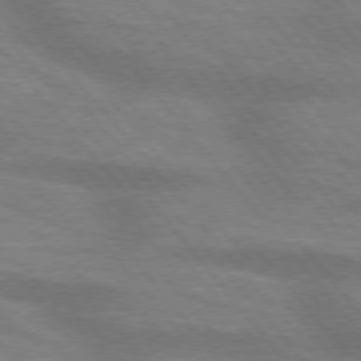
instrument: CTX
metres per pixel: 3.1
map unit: lApd
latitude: 75.3293
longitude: -58.5546
